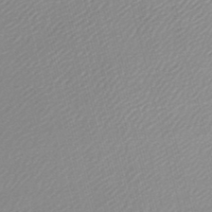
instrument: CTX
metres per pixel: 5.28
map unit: lHb
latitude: -47.0486
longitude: 67.9556
